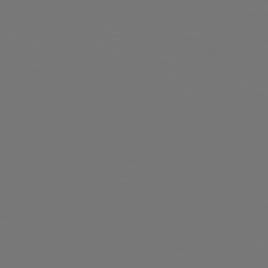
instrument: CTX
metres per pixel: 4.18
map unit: Hpe
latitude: 76.1577
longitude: -139.8772
